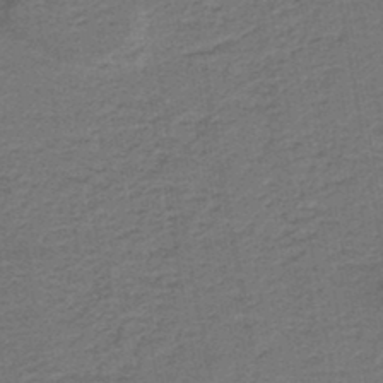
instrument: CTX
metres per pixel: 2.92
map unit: lHb
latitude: -39.8611
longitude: 54.7463
